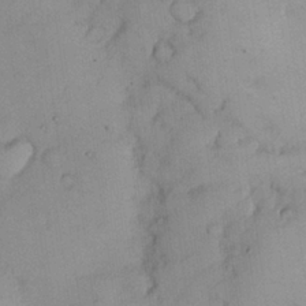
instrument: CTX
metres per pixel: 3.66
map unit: Nhu
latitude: 26.2712
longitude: -68.9703
